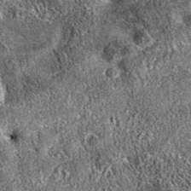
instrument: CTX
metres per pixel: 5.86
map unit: eAb
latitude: 36.1389
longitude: 110.5385
